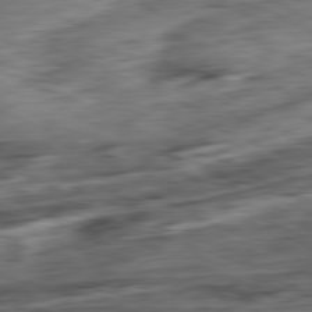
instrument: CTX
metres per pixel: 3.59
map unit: Ap
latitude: -81.7100
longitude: -71.5182
